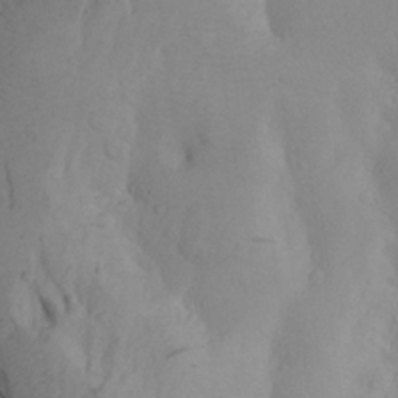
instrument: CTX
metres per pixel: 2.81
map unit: Aa
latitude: 26.3845
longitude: -147.7828
